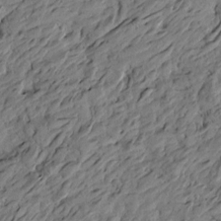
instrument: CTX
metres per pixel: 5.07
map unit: Htu
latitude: -3.6910
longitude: -179.7639
